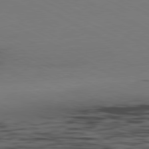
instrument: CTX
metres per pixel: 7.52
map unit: Ap
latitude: -80.8408
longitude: -95.1026
